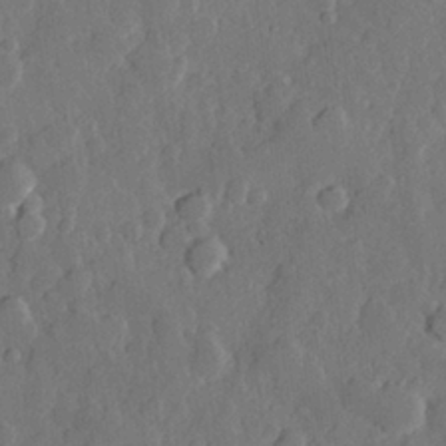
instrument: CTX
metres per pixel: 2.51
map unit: Hve
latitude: 24.8002
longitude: 149.9745
